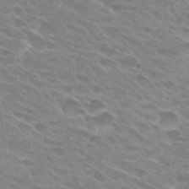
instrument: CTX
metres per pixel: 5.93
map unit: Hto
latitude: 28.0633
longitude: -42.3845
